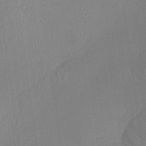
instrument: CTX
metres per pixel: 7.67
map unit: Aa
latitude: 26.9136
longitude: -141.8583
